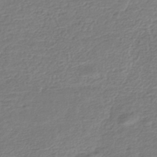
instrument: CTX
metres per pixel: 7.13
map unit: HNhu
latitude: -43.2753
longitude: 99.6722
